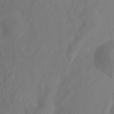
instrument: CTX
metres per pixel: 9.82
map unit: Htu
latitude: -7.0297
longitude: -47.6694
